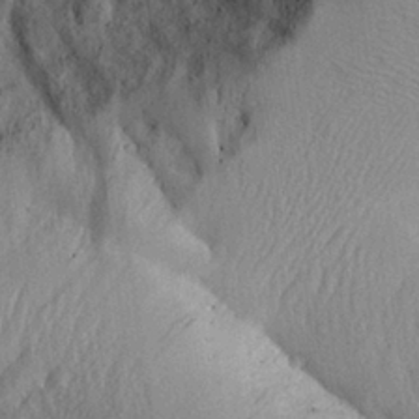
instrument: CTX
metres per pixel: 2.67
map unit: Aa
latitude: 27.8395
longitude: -134.2333
